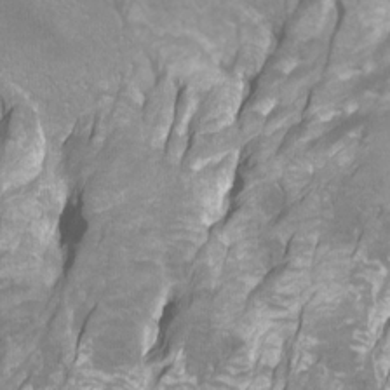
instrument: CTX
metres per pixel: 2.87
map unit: Htu
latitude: -7.3509
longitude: -48.6490
